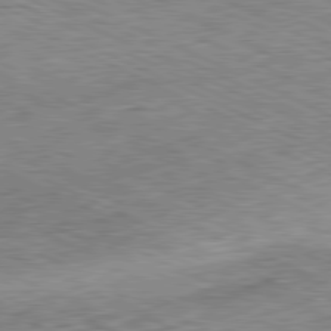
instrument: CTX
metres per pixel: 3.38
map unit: Hpe
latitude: -81.5777
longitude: 10.4629
